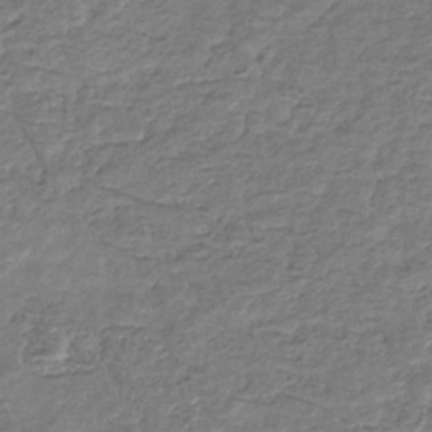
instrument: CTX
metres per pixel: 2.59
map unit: eHb
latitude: -34.7463
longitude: 77.4832
